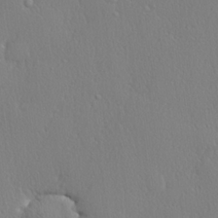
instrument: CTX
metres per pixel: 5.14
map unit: lHvf
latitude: 20.9325
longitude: 142.1794
